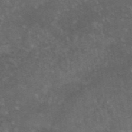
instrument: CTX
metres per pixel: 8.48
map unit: eAb
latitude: 45.0836
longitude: 115.9745
